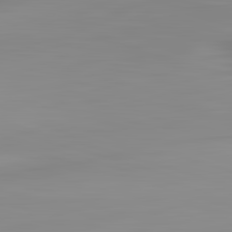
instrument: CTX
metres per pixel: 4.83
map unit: lApd
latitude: 83.2159
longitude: -133.0647
